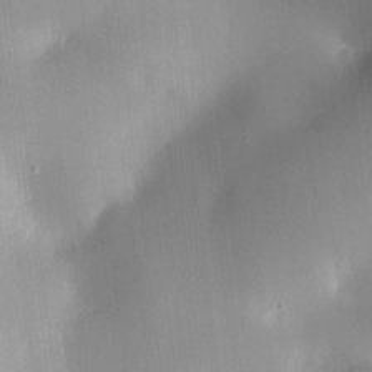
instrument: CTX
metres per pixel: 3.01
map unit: HNhu
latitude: 10.9514
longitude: 9.4832
